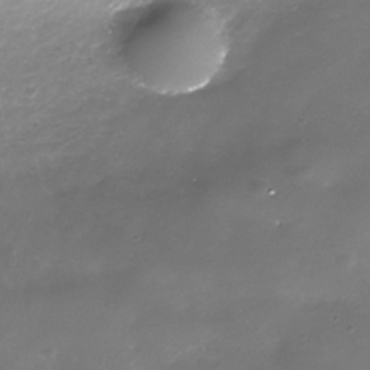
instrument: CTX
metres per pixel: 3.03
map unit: Nhe
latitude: -35.4265
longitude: -92.4412
